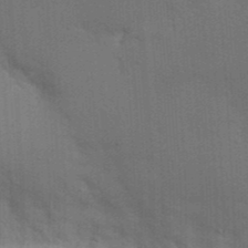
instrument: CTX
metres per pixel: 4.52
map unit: eHh
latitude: 19.5560
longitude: -63.9528
